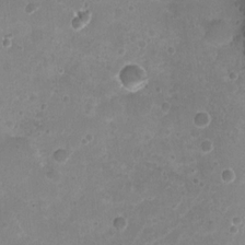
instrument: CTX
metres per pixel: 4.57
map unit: Nhu
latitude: 3.1970
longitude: -15.7450
